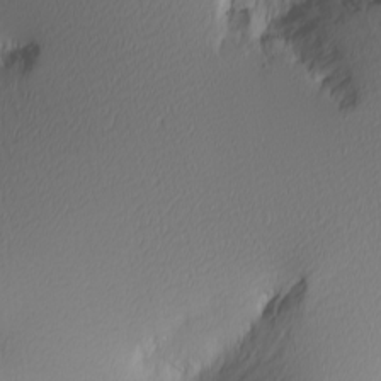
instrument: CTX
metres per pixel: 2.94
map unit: Nhu
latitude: -3.9367
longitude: -84.6302
